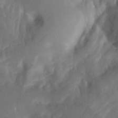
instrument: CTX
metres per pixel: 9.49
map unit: Htu
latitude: -12.3873
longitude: -73.8773
